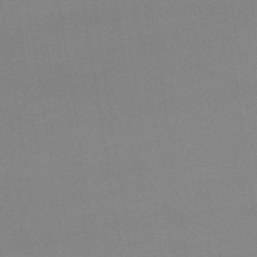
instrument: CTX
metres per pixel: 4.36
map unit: lHb
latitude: -47.7855
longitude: 67.5588
